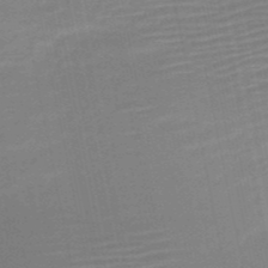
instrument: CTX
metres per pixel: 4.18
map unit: HNb
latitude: -51.6722
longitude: -47.9528
